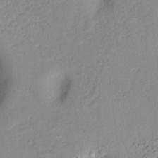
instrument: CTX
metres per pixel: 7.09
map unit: lAvf
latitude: 8.0822
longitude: 167.0864
